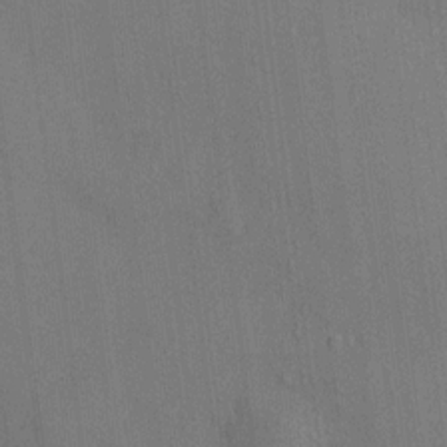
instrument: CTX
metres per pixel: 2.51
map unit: HNhu
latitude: 13.0459
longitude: 10.4062
